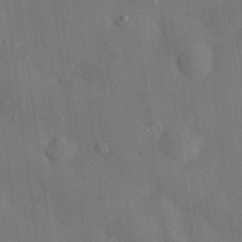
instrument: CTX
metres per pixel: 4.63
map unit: eHh
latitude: 30.6113
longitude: -77.1214
